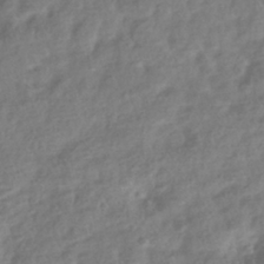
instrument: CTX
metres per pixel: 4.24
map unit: HNhu
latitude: -41.0108
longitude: 98.1795
